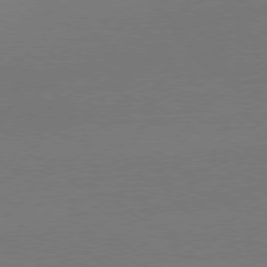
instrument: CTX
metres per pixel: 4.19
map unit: Ap
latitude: -79.0864
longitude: -97.6316
